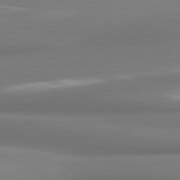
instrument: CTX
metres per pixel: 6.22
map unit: lApd
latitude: 81.7072
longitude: 176.9164
